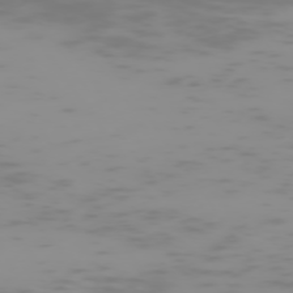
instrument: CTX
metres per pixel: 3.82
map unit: Hpe
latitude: -74.7464
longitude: 6.9541
